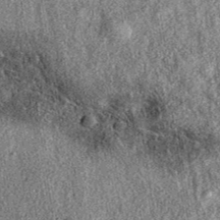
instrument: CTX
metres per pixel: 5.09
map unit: eAb
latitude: 38.4601
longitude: 109.1998
